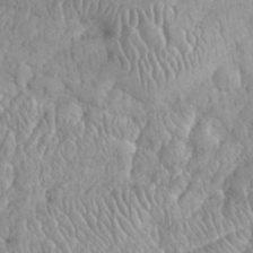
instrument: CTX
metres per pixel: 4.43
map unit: eHh
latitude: 32.3467
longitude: -65.0269
